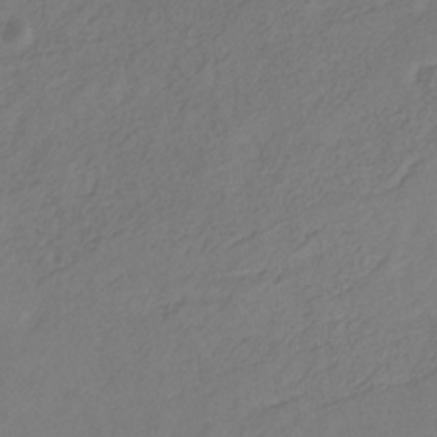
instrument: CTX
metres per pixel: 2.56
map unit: eHb
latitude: -30.2928
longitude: 65.7478
